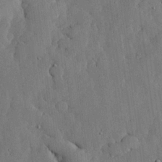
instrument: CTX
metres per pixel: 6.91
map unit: lHvf
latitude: 18.5168
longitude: -112.8947
